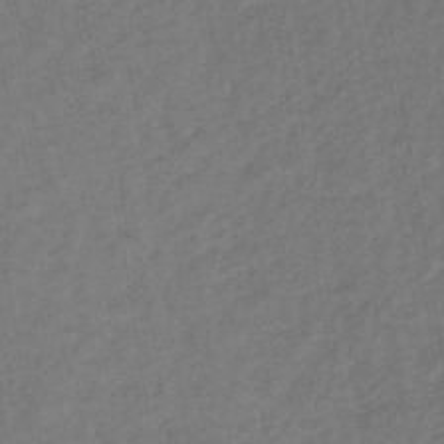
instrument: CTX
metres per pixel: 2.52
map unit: lHb
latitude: -39.2565
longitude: 72.9353
